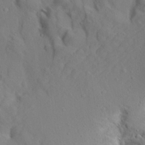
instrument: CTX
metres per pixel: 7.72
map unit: Aa
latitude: 13.0837
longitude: -142.8002
